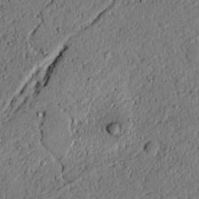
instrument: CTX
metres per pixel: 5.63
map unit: lAvf
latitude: 4.1389
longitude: 167.6722
